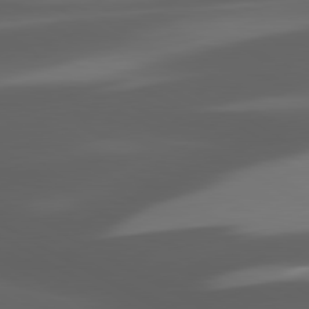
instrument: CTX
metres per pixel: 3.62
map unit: lApd
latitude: 80.4223
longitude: -144.7435
